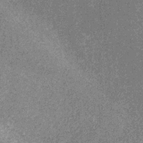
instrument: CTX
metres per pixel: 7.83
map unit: eHb
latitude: -31.5210
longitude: 69.5777
